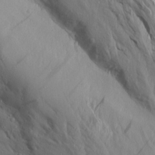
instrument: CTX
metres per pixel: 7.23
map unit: Aa
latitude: 14.7247
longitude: -142.9514
